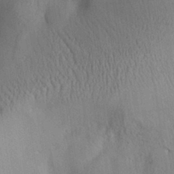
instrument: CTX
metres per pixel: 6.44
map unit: Aa
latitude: 30.5735
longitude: -144.2711
